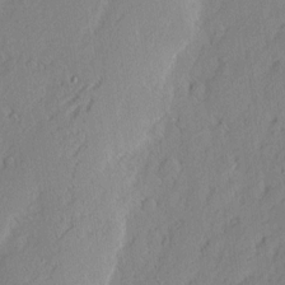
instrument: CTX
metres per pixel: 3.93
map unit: eHh
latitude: 2.6112
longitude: -77.2348
